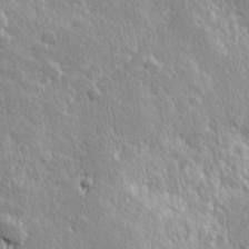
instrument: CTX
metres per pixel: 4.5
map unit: Hve
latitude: 24.5356
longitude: 144.4818
